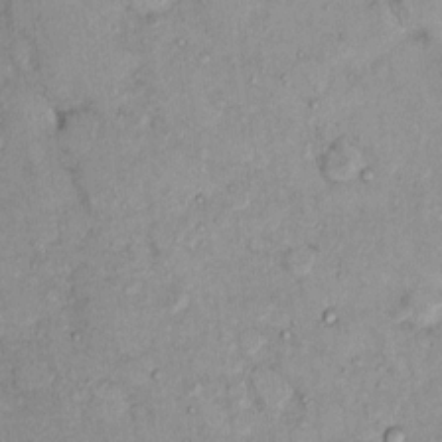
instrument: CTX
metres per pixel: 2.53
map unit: eHh
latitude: -0.1228
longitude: 16.8408
